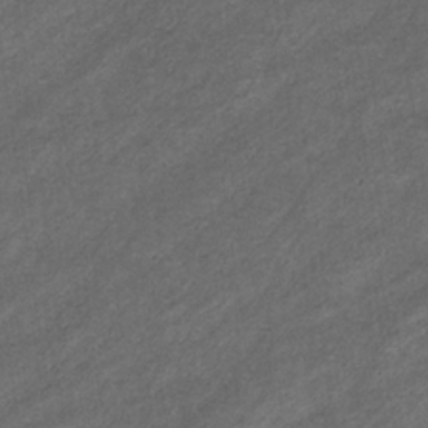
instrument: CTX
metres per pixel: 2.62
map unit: eHb
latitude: -32.1606
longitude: 70.6519
